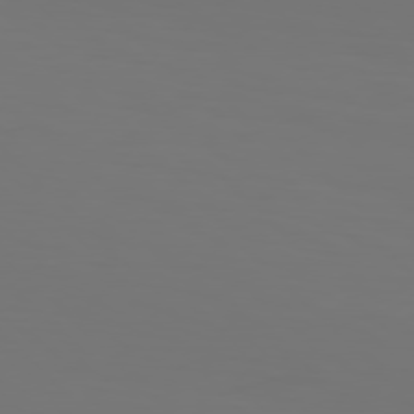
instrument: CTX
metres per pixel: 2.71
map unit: Hpe
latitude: 76.8569
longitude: -134.4034
